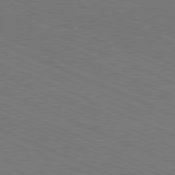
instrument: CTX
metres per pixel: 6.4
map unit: Hpe
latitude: -81.8800
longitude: 15.5966
